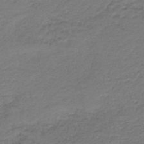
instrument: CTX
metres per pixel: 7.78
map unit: HNb
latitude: -42.4251
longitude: 50.3117
